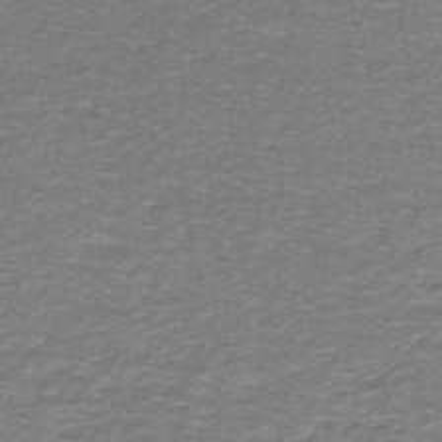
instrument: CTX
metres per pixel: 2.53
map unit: lHb
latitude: -42.9730
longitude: 55.5021
